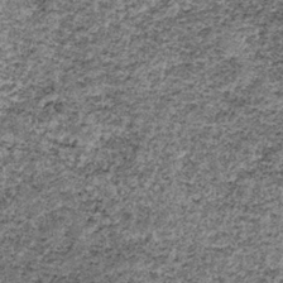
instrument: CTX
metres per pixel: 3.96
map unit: lHb
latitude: -37.6910
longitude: 66.8408
